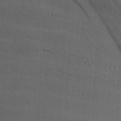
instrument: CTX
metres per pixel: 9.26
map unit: Hve
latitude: 3.2915
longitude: -121.7072
